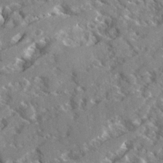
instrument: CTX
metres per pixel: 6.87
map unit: Ave
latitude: 18.3089
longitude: -130.1767
